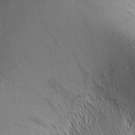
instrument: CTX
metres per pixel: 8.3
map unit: Nhu
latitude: -4.7463
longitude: -151.9906
